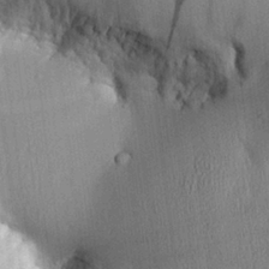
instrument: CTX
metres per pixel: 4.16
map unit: Aa
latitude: 26.3845
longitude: -134.7624
